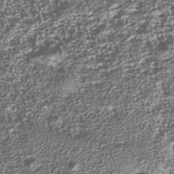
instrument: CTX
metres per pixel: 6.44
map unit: Nhu
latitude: -39.3888
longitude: -82.9702
